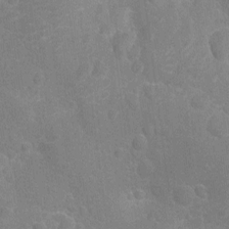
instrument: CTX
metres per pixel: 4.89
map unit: Nhu
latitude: -14.9542
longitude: -25.1403
